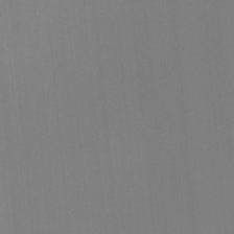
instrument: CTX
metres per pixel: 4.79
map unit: lHvf
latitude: -11.3132
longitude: -103.3481
